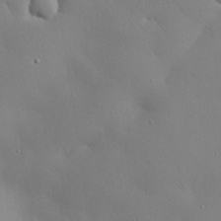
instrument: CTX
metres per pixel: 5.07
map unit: eHh
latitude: 29.6127
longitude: -82.5734
